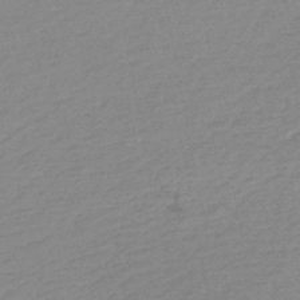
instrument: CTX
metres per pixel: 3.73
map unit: HNb
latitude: -48.3684
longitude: 58.1983
